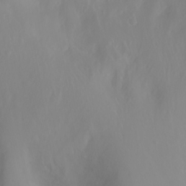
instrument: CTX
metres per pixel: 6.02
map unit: Nhu
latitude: -11.6344
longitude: -64.8002
